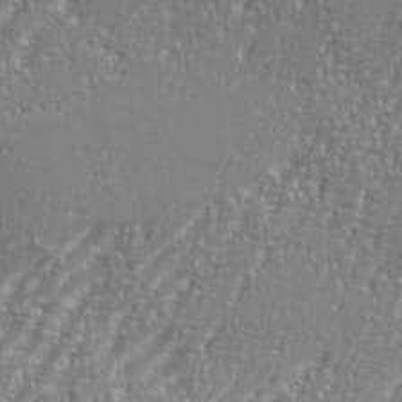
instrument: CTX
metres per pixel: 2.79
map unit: eHh
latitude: 35.1970
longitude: -133.8394
